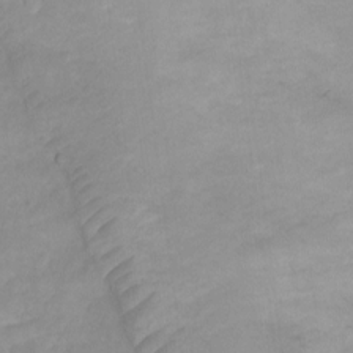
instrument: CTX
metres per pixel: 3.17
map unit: Ht
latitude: 2.3278
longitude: -35.0080
